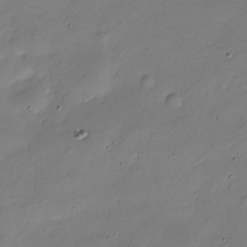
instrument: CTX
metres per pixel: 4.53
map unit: Nve
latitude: -25.9556
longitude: 106.5763
